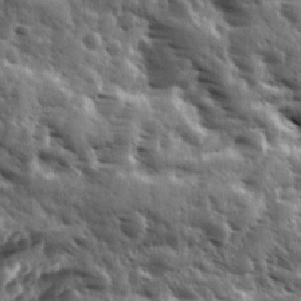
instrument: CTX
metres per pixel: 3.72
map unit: Ave
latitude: 11.2915
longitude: -103.0836
